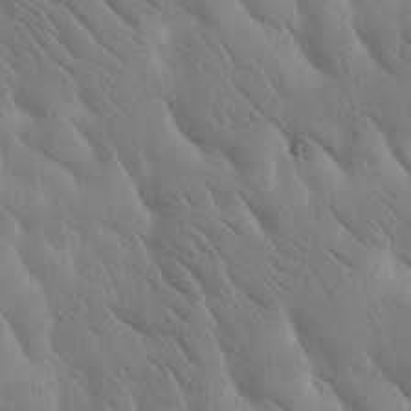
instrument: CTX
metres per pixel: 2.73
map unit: Htu
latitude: -1.2754
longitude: 175.0486
